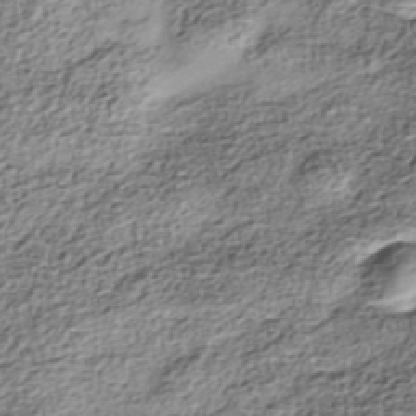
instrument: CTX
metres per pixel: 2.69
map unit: Nhe
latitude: -38.5952
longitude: -148.3089
